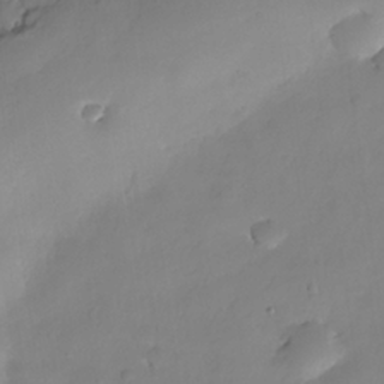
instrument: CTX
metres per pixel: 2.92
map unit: Nhe
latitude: -35.4832
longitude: -145.0458
